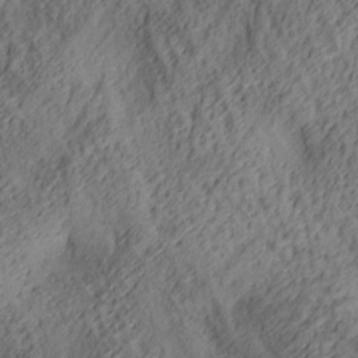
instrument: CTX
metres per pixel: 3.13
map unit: lAa
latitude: 5.2537
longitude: -116.8191
